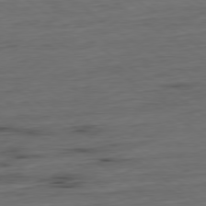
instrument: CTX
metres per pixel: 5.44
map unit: Hpe
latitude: -79.5021
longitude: 12.3495
